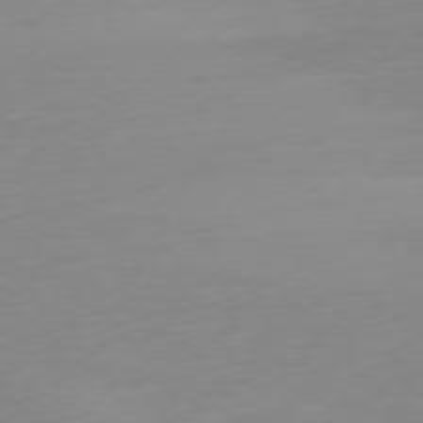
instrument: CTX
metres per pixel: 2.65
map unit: Ap
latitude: -77.5777
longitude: -67.7260
